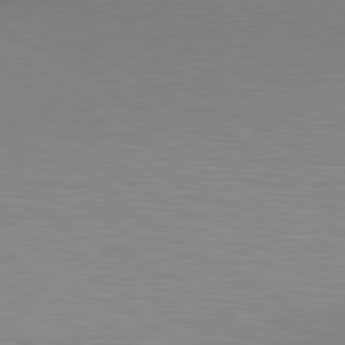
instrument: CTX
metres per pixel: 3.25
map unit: lApd
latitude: 80.2900
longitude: 131.4265
